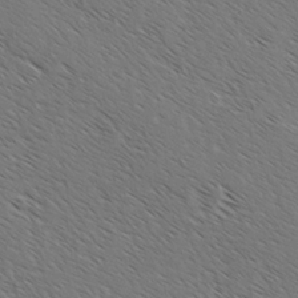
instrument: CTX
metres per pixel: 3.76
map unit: lAvf
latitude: -2.6329
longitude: -113.1403
